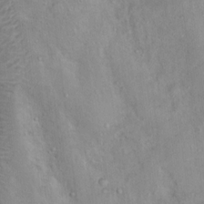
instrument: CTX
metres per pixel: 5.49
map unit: Nhu
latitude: 11.5938
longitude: -26.8191
